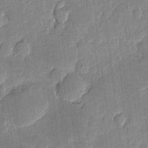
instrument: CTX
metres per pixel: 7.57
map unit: eHh
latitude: 4.3845
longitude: -71.0458
